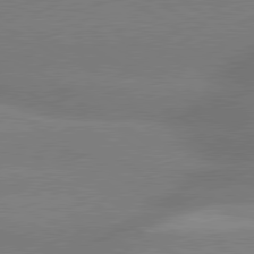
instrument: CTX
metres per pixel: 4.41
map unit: lApd
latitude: 80.1389
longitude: -148.5357
